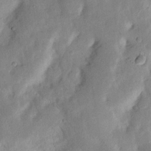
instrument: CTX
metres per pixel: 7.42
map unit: Nhu
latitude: 19.4993
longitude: -74.6113
